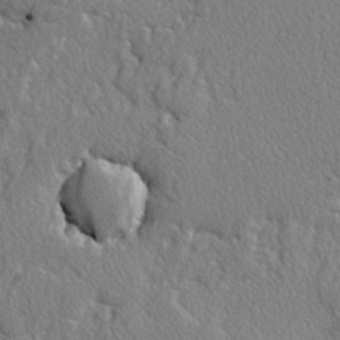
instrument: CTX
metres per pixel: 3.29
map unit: lAvf
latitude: -3.1620
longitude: -108.8380
